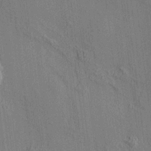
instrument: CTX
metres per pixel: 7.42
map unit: HNhu
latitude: 12.3467
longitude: 9.9745
